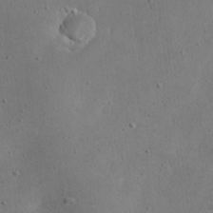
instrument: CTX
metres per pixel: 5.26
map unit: eHh
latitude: 23.3104
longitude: -66.9891
